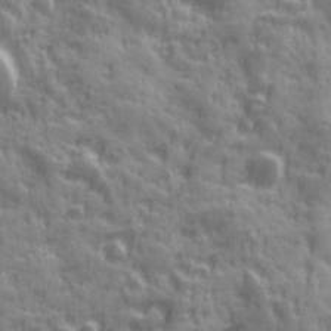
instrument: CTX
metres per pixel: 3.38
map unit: Ave
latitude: 19.3292
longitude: -132.1767
